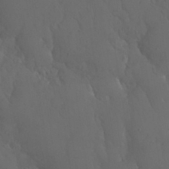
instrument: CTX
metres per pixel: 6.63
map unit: Nhu
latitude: 30.4790
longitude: -57.2914
